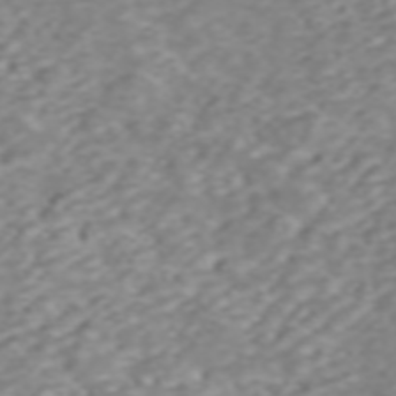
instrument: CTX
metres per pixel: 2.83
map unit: ANa
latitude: 45.8772
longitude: 22.1417
